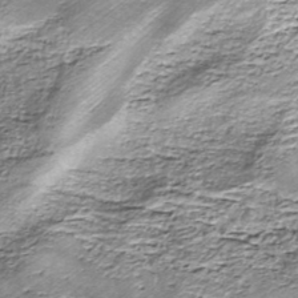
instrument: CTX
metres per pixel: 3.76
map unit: ANa
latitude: -44.6330
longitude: 106.0850
